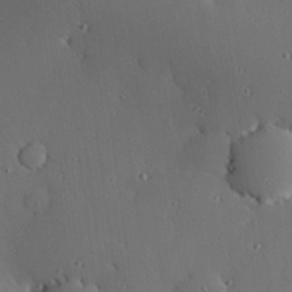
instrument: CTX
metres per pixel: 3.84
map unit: eHh
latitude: 22.9514
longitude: -91.1214
